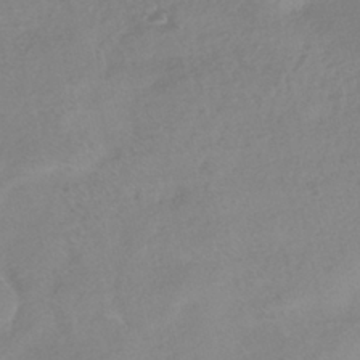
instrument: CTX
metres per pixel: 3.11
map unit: HNhu
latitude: -41.2187
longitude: 93.4643
